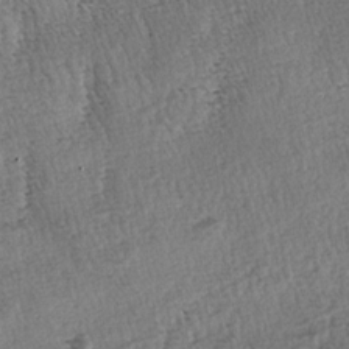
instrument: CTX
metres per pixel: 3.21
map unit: lAa
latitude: -4.1039
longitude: -122.4223
